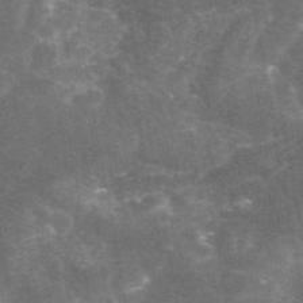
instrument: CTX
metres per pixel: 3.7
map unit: eAb
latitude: 46.3845
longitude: 119.7667
